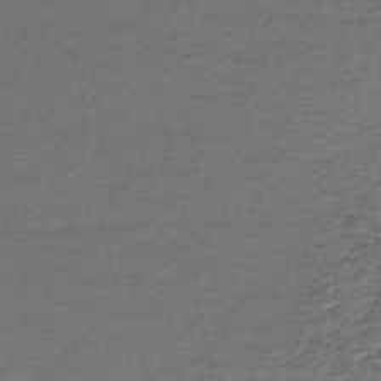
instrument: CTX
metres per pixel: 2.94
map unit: HNhu
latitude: -45.6155
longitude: 106.1039
